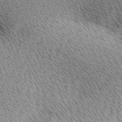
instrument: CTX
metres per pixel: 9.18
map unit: lAa
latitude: 10.0822
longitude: -107.8205
